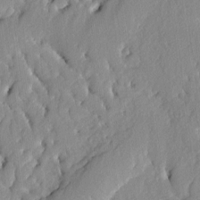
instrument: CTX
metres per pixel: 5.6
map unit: lAvf
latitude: -5.2376
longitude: -108.9891
